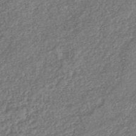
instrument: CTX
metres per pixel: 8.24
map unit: lHb
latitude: -39.2187
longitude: 68.3117
